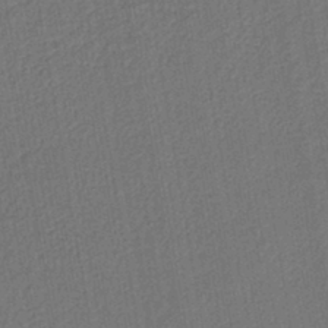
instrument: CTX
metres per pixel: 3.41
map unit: lHb
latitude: -42.4440
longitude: 61.0486
